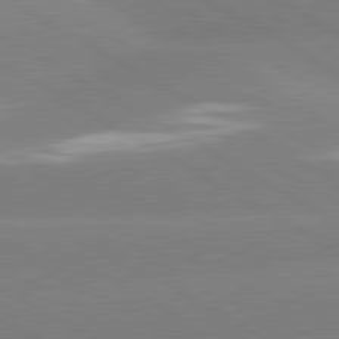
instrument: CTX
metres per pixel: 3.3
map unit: lApd
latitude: 80.7057
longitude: -152.4790
